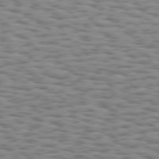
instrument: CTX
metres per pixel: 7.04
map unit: Hpe
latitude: 73.7828
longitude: -132.7624
